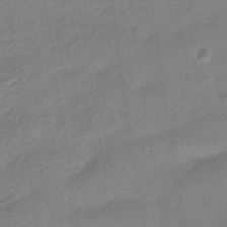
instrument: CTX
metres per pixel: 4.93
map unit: HNhu
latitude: -42.9163
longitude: 90.5196
